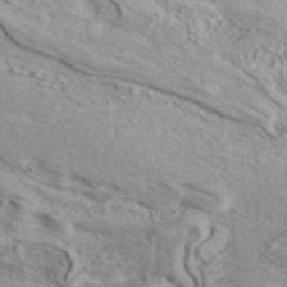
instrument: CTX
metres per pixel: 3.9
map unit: ANa
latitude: 41.6693
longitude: 17.9556
